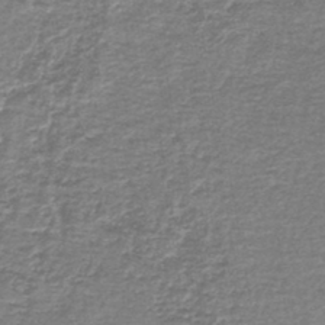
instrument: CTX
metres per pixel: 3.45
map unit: lHb
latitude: -44.2740
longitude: 57.5021
